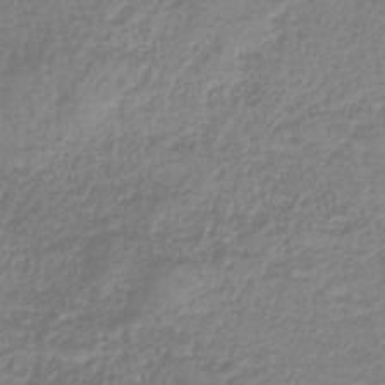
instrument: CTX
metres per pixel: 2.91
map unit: HNb
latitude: -40.6896
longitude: 49.5966
